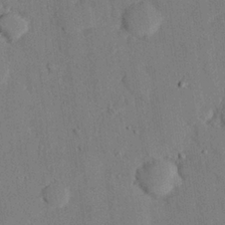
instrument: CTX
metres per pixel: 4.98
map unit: eHh
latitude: 26.8002
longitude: -80.4412
